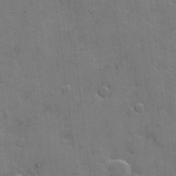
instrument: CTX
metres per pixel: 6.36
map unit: Hto
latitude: 5.3293
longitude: -61.7071
